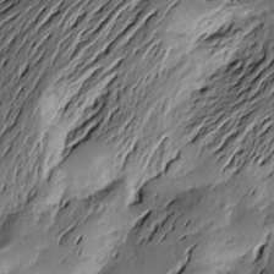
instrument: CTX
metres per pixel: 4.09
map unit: Htu
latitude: -2.6518
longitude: -177.3859
